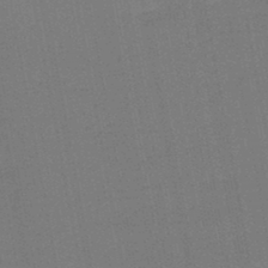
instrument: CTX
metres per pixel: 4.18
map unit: lHb
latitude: -45.3888
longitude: 63.6344
